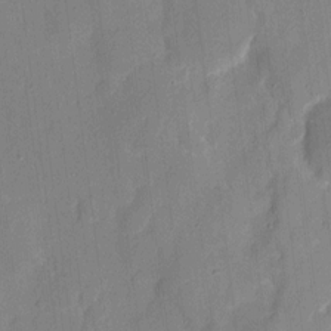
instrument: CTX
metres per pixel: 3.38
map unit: eHh
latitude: 8.4412
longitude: -68.6869
